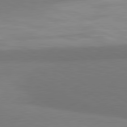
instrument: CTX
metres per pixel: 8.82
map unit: lApd
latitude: 81.2159
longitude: 159.0864
